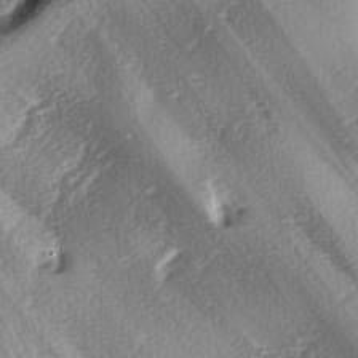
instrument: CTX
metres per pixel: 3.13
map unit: lAa
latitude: -4.5384
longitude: -124.7057
